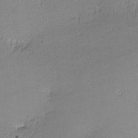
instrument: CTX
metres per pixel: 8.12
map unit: lHvf
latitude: -12.8030
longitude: -101.2159
